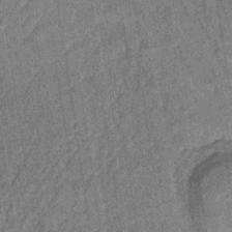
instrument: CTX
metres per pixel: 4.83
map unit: lHb
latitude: -35.4832
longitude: 63.7666
